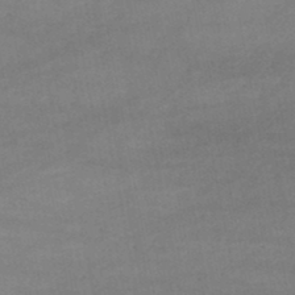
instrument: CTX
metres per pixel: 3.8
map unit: lHb
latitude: -46.3873
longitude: 62.1416
